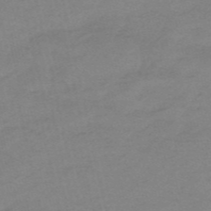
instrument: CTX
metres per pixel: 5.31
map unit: HNb
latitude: -55.4266
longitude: -40.9891
